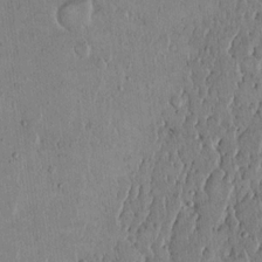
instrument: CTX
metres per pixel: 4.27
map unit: Hto
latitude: 14.7436
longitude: -57.5749
